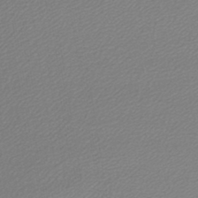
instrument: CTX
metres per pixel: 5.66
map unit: lHb
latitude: -45.2943
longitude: 56.9730
